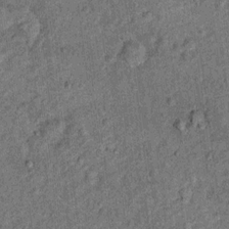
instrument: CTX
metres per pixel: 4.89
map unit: Ht
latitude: 9.6127
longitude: -38.4790
